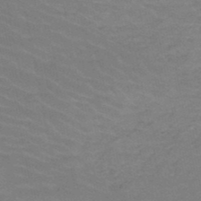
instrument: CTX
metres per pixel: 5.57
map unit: HNb
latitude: -50.1795
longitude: -52.6869
